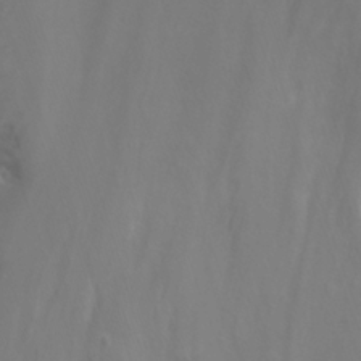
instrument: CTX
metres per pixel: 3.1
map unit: Nhu
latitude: -7.6533
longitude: -72.8380
